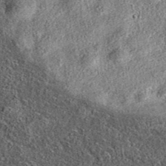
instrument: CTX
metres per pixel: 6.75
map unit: eAb
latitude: 36.6490
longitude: 107.0108
